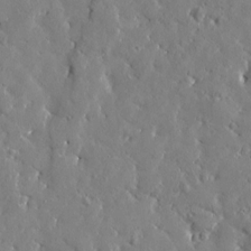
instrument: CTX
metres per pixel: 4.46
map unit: Htu
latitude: -0.9353
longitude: 175.3887
